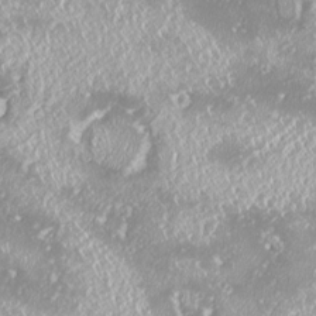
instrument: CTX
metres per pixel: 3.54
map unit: HNhu
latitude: -2.6707
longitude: 11.2565
